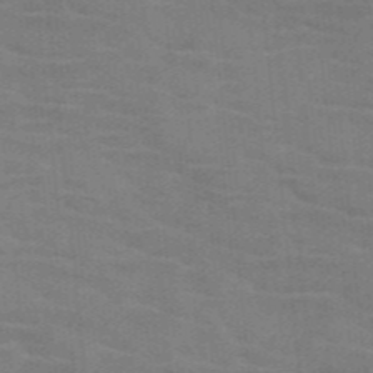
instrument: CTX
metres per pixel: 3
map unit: HNb
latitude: -46.4818
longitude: -46.2334
